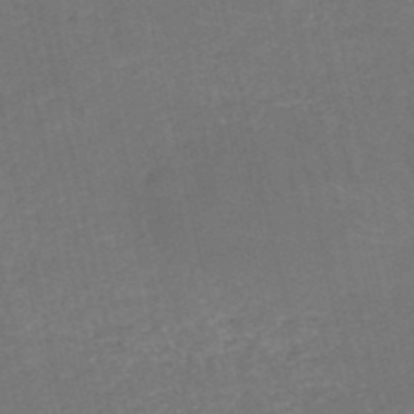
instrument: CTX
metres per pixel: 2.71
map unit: HNb
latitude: -50.9920
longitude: -49.1025
